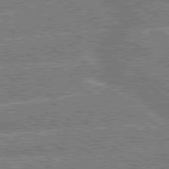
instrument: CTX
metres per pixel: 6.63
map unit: lApd
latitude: 79.7639
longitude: -158.4034
